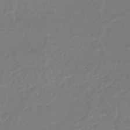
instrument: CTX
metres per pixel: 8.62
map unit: lHb
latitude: -41.4454
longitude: 67.6155
